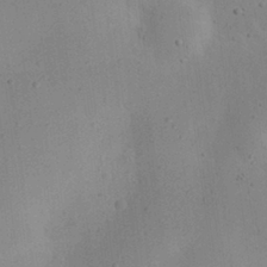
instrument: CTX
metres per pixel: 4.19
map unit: eHh
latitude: 24.3845
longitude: -70.0633
